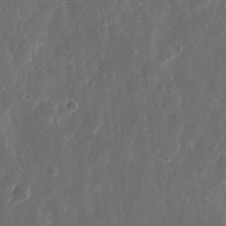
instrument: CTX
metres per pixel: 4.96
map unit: eHh
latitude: 11.4049
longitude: -72.5546
